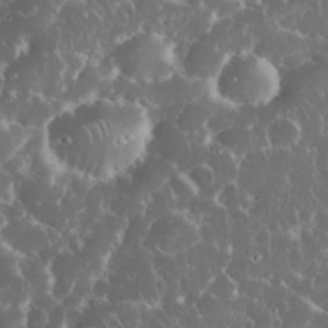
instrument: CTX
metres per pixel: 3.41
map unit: eHh
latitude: 34.0822
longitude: -62.9325
